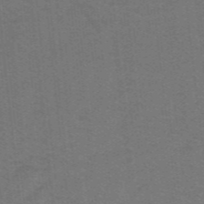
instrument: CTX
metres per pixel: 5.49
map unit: lHb
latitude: -42.8219
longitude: 54.7463
